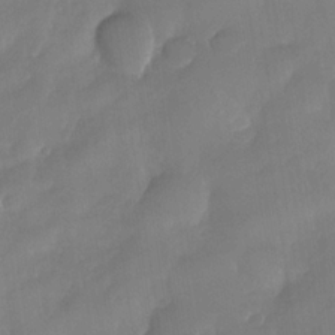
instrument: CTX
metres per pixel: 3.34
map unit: Nhe
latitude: -33.9745
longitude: -145.8205
